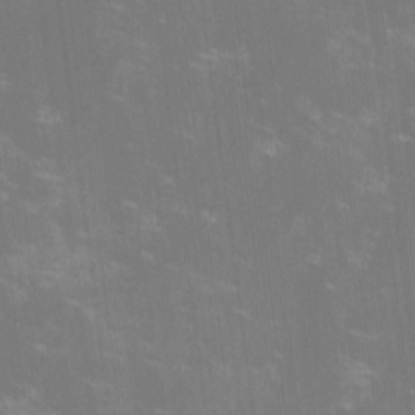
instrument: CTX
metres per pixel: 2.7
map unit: lHvf
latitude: -14.3118
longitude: -101.0270
